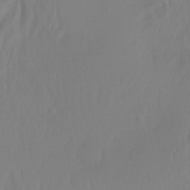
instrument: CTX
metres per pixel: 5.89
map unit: Ht
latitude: -15.5777
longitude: -44.0444
